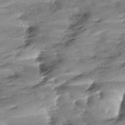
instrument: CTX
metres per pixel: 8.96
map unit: Aa
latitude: 5.9717
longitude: -137.3104
